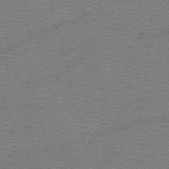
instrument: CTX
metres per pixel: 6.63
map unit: HNb
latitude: -49.8045
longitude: -41.7638
